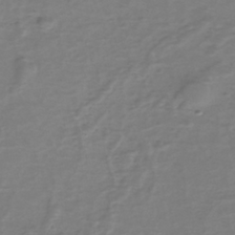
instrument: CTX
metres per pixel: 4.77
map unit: eHh
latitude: -39.8989
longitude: -28.4601
